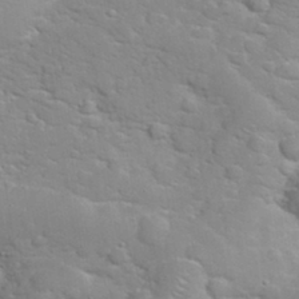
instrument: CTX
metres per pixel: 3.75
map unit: eHh
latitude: 32.1956
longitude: -61.6505
